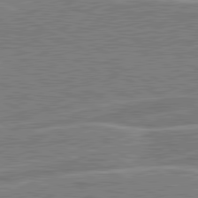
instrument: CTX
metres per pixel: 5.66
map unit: lApd
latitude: 80.9703
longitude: 124.0094
